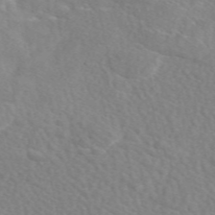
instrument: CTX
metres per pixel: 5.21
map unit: eAb
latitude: 49.1592
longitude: 117.6910
